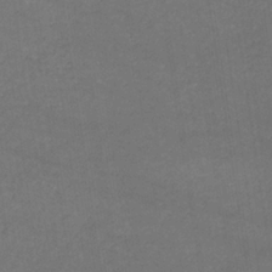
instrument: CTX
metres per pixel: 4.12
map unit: lHb
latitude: -34.6141
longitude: 64.6141
